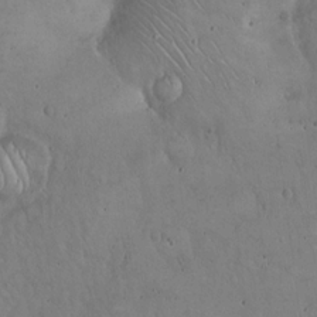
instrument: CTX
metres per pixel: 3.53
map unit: Hto
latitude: 17.4049
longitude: -59.5182
